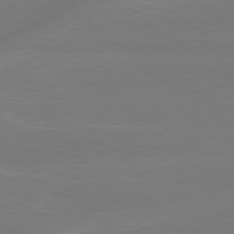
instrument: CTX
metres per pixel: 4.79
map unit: lApd
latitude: 79.4238
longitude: -143.2348
